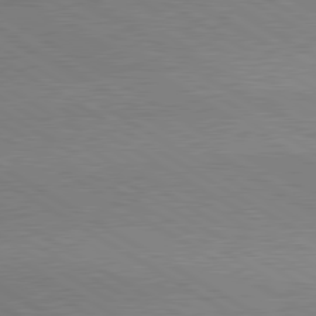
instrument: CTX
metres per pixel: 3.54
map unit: lApd
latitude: 80.1389
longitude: 164.0094
